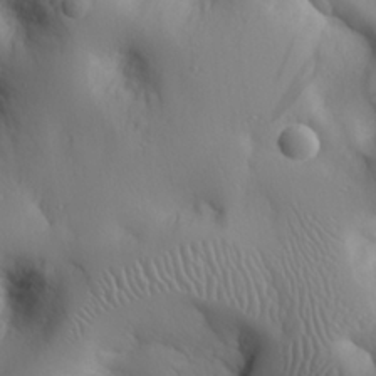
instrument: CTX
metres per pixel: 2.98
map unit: eHh
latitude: 25.8394
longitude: -75.0270
